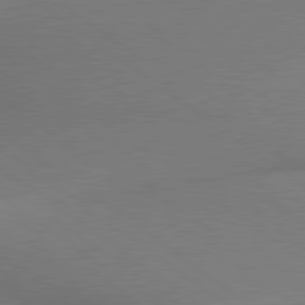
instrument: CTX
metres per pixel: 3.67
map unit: lApd
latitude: 79.6505
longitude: 179.6722
